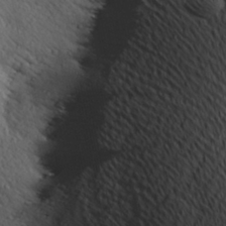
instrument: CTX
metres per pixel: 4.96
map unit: Hve
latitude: 24.4790
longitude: -97.5560
